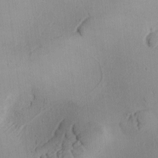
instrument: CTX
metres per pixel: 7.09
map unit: Ave
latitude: -9.9556
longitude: -122.0444
